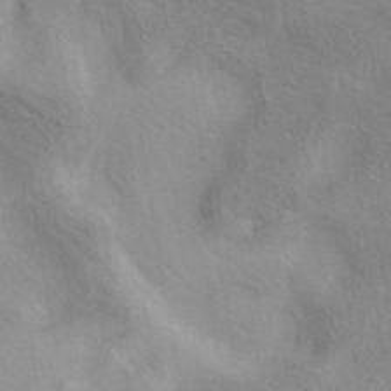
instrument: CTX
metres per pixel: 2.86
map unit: eAb
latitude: 40.4412
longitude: 106.0472
